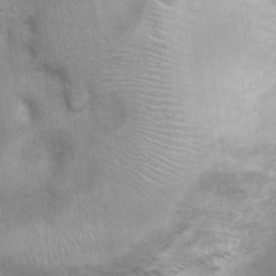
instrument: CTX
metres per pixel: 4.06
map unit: Ht
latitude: 4.2900
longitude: -21.9717
